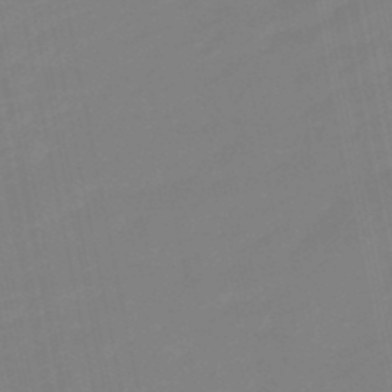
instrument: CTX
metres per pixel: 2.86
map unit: eHb
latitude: -48.0472
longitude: 87.8233
